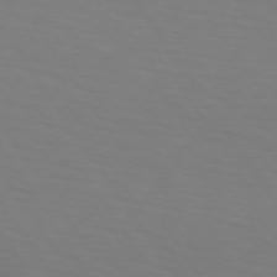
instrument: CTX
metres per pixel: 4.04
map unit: lApd
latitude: 73.5372
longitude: -75.8394
